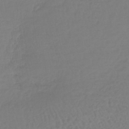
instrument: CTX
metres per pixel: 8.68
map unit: lHb
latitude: -41.7477
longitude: 68.3495
